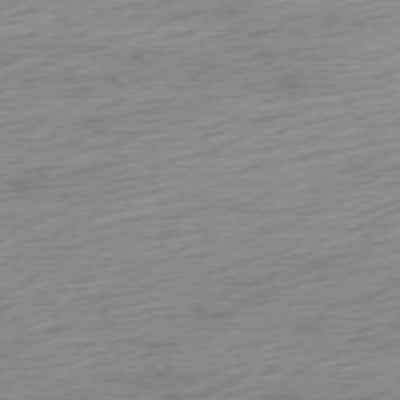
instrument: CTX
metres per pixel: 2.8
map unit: Ap
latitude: -75.8801
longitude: -88.4412
